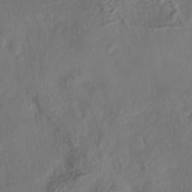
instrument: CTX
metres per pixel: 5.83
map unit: HNhu
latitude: -39.7856
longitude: 107.8045
